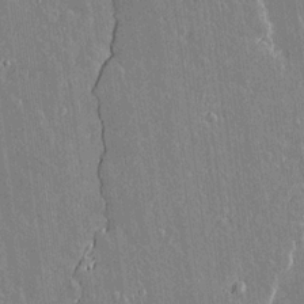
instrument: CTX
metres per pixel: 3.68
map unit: lAvf
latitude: 15.4427
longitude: -128.7435
